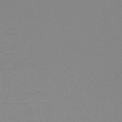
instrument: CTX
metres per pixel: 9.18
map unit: HNb
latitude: -48.1417
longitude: -48.5357
